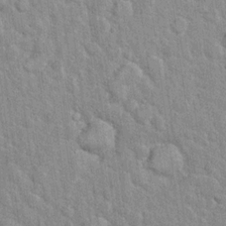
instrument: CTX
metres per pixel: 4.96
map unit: Hto
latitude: 14.3279
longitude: -34.1955
